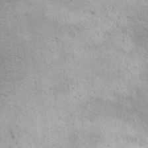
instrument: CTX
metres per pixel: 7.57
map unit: Ht
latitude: 9.0270
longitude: -37.0647
